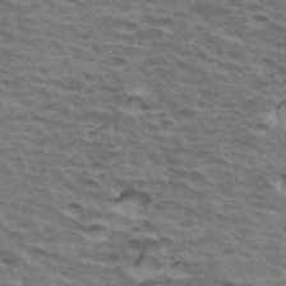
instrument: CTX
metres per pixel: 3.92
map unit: Hto
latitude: 34.4412
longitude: -43.1781
